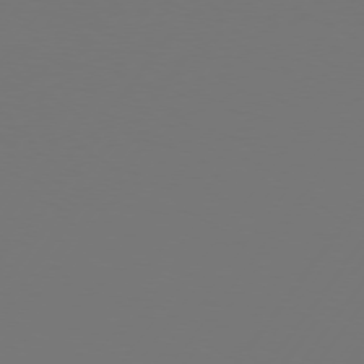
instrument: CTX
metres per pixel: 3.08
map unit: Hpe
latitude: 75.3671
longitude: -130.3468
